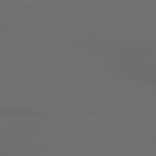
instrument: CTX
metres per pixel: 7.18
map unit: Hpe
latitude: 78.5735
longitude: -133.4615
